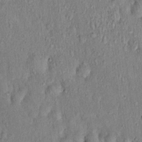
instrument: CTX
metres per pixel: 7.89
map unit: eHh
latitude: 18.6868
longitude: -61.7827
